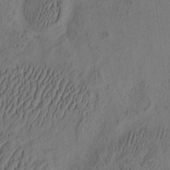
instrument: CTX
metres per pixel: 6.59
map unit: eHh
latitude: -2.8407
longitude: 17.1998
